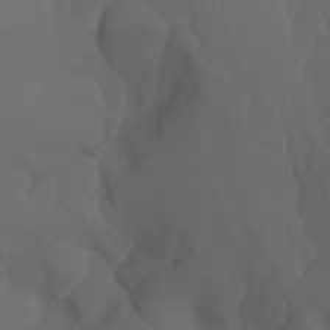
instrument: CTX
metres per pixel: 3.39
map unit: Nhu
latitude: -7.4454
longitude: -81.4237
